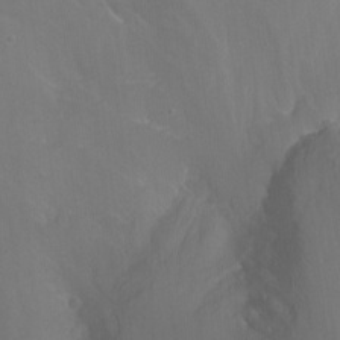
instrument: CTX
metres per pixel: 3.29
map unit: Hto
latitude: -13.6155
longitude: -43.4804
